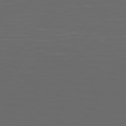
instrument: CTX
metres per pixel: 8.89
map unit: Hpe
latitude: 75.3104
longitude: -126.0633
